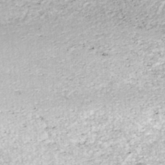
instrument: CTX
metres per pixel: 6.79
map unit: ANa
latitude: -40.5951
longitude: 102.8597
